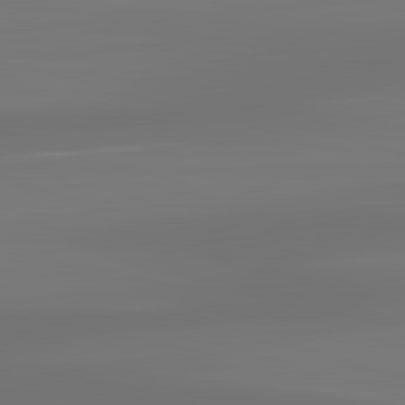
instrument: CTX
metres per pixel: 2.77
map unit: lApd
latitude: 83.3670
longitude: -131.4238
